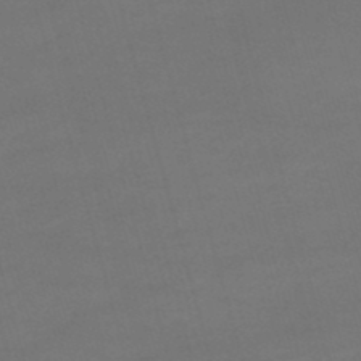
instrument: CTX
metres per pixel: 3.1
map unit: lHb
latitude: -47.6910
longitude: 63.5966
